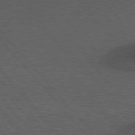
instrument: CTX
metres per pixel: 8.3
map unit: Hpe
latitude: 76.5168
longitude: -157.3103
